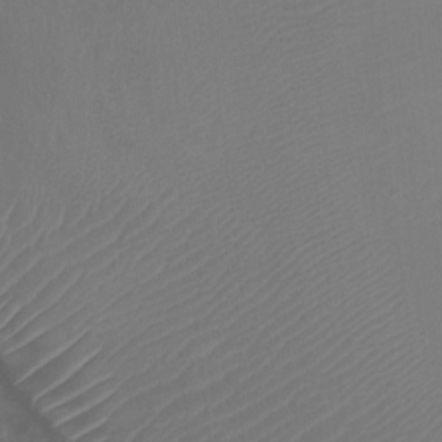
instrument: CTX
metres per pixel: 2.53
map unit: Ht
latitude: -1.5022
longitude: -18.4223
